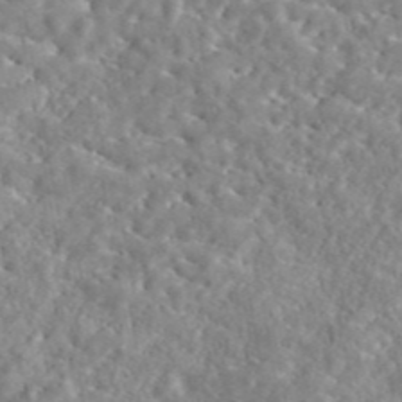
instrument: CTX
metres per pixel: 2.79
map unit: eAb
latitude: 45.0269
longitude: 128.4629
